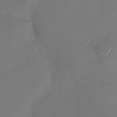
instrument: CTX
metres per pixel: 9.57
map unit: Nhu
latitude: -29.0109
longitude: -59.6694
